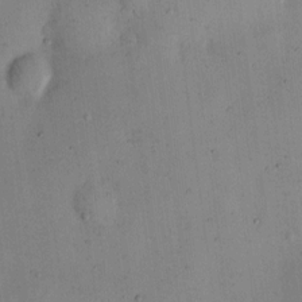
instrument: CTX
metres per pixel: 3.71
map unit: eHh
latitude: 11.7072
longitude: -61.8583
